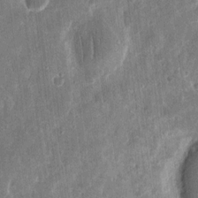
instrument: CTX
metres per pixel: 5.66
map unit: eHh
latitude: 11.8395
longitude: -73.0648
